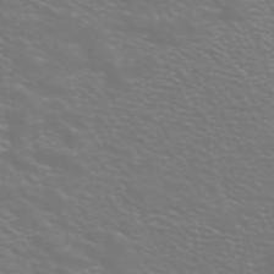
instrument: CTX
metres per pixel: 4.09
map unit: ANa
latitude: 42.8380
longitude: 23.3321
